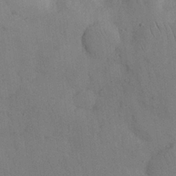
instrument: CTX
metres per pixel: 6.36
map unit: Nhu
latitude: 28.2333
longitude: -70.9891
